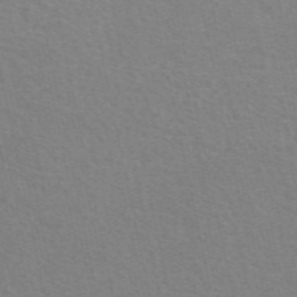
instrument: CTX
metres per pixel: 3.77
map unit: eAb
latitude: 51.0836
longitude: 111.3887
